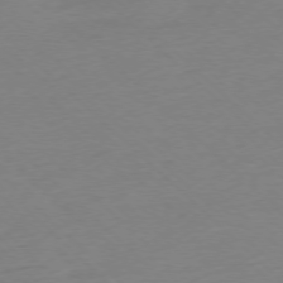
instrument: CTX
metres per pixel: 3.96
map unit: Ap
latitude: -77.1620
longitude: -97.6127
